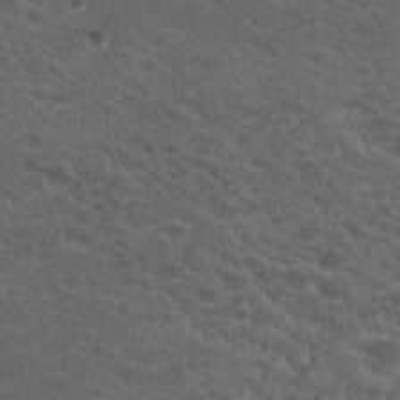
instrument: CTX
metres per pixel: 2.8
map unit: Hto
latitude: 19.4615
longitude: -34.7246
